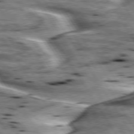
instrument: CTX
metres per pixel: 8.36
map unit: lApd
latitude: 75.5371
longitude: -59.9717
